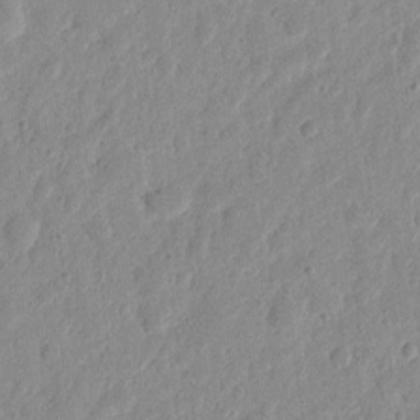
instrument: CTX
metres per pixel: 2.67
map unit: eHh
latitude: 7.6316
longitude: -71.5938
